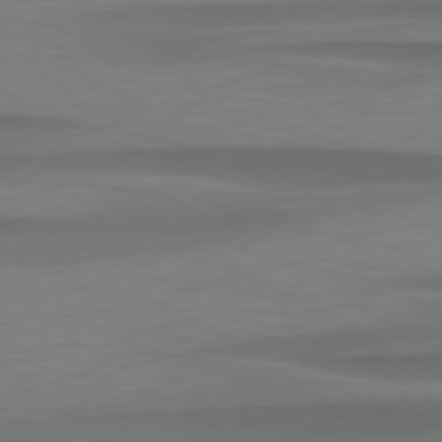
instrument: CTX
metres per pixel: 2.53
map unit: lApd
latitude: 79.1781
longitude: -94.8380
